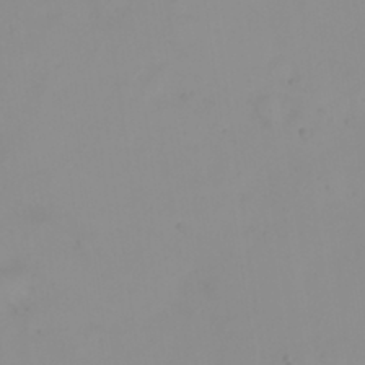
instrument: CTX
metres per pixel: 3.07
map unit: eHh
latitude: 23.7827
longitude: -65.0647
